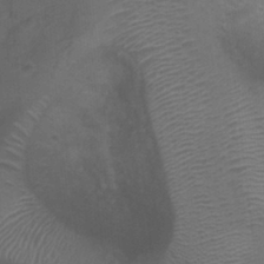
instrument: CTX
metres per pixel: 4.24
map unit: Ht
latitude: 4.1578
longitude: -19.8016
